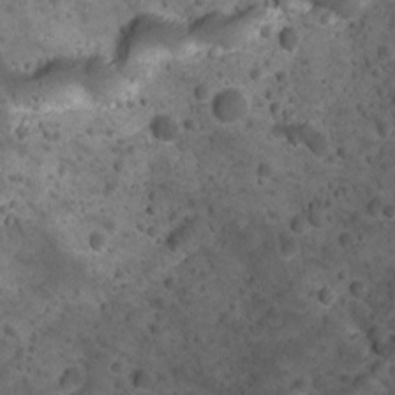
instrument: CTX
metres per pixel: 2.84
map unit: Ave
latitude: 10.5735
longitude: -105.2348
